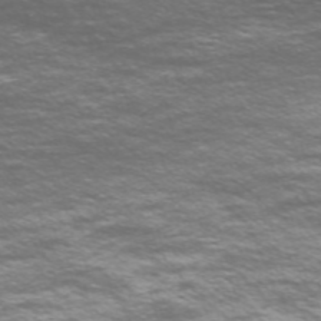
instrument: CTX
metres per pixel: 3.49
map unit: Nve
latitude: -59.0486
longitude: 57.1431
